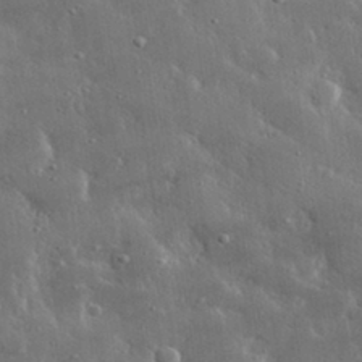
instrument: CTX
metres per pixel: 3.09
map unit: lHvf
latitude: 31.6883
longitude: -90.6679
